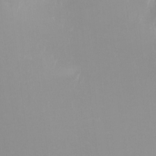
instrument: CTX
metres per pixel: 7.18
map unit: Ht
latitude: -4.9541
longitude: -24.5734
